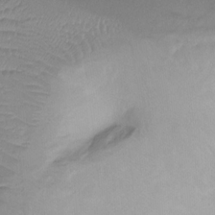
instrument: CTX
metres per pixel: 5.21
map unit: Ht
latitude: -9.0675
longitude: -39.2348
